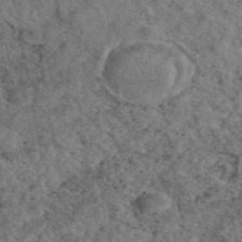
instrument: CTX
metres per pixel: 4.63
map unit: eAb
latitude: 45.7449
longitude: 113.0109
